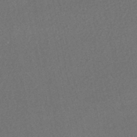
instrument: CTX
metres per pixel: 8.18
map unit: HNhu
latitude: -47.8422
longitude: 103.3321
